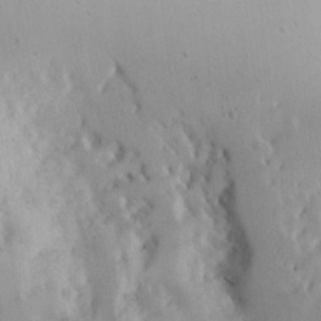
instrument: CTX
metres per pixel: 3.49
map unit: Ave
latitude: 9.4238
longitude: -102.3278
